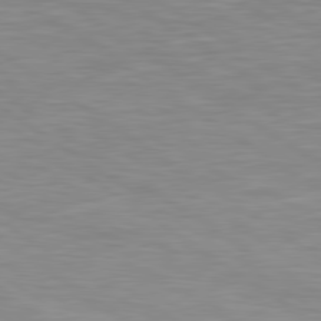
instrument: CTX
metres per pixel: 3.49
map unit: Hpe
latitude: 79.5371
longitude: -127.3671
